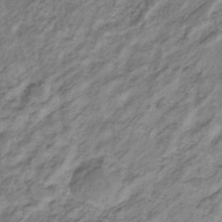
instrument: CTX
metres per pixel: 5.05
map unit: eHb
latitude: -32.6519
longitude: 67.5210
